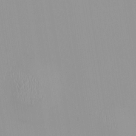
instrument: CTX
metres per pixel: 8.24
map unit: HNhu
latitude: -0.1606
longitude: -6.0633
